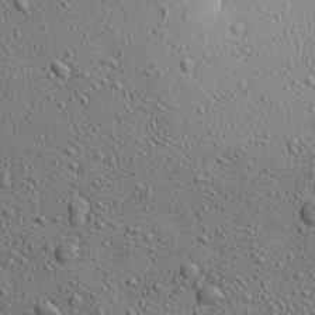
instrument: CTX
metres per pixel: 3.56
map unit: Aa
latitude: 23.1025
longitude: -143.6883
